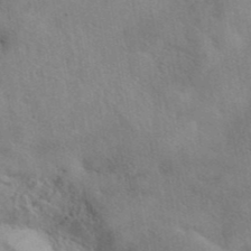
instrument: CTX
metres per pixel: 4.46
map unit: eAb
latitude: 40.7813
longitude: 108.1795
